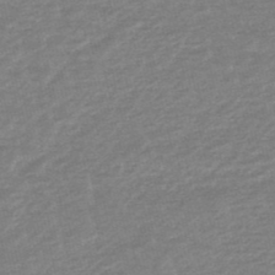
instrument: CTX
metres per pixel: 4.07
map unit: lHb
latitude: -48.0661
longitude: 83.0486
